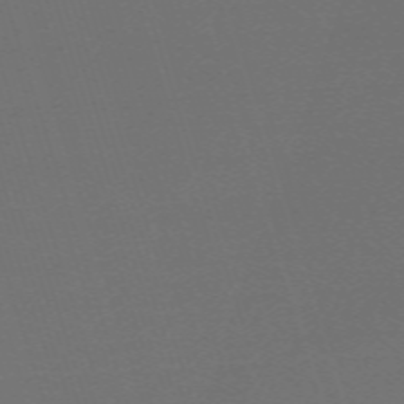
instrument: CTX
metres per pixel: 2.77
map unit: eHh
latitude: -63.9178
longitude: 52.5384
